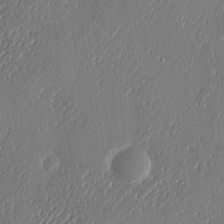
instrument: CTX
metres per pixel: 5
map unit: eHh
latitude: 3.8772
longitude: -77.9717
